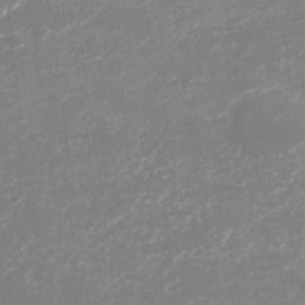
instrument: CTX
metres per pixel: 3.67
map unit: Nhu
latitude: -28.7841
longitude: -64.2900
